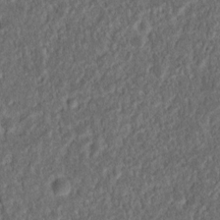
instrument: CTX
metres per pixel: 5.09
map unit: Nhu
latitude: 14.0444
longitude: -73.4616
